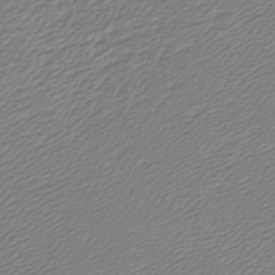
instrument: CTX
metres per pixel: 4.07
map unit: lHb
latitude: -43.5021
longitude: 69.2942
